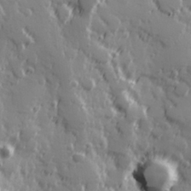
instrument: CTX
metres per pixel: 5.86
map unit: Hve
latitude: 25.7827
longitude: 146.6707
